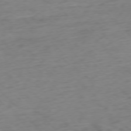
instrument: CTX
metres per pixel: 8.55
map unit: Ap
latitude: -76.9353
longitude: -78.9703
